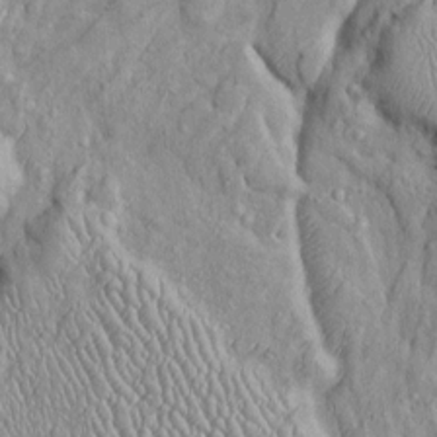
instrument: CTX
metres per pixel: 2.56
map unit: Htu
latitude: -6.4629
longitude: 153.5777
